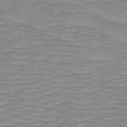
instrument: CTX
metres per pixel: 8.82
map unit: HNb
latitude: -49.6911
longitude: -51.6505
